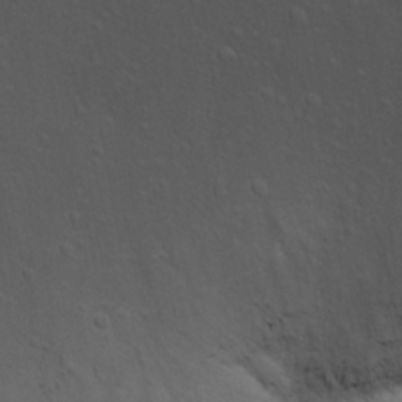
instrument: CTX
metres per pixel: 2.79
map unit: Nhu
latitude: 22.2900
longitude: -72.2712
